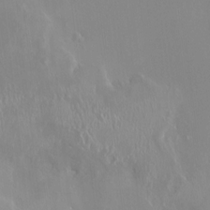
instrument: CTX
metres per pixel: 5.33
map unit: HNhu
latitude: 3.5182
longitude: 7.8422
